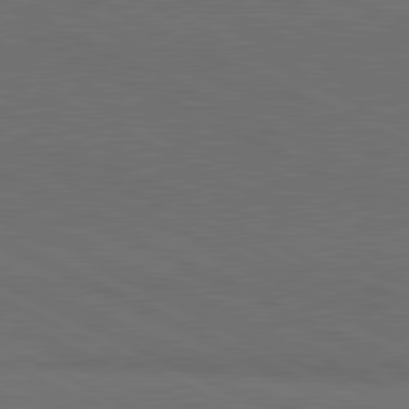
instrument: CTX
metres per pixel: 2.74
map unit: lApd
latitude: 81.2348
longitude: 149.2565
